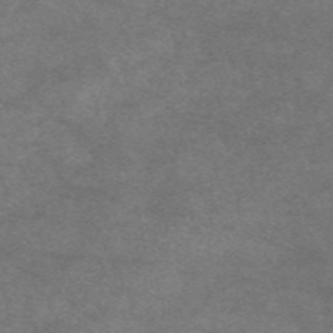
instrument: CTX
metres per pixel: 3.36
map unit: eAb
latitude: 47.6505
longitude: 125.3132
